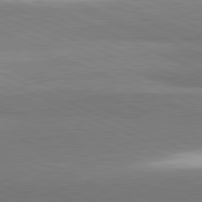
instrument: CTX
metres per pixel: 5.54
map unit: lApd
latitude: 81.8583
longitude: 161.6155
